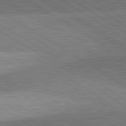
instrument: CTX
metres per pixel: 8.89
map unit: lApd
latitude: 81.8205
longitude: 140.5007
